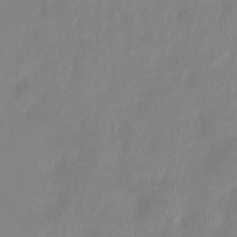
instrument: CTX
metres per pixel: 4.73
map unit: Ht
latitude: -14.4629
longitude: -44.3845
